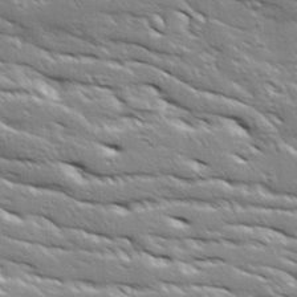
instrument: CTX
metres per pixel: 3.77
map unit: Ave
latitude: 18.7624
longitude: -137.0837
